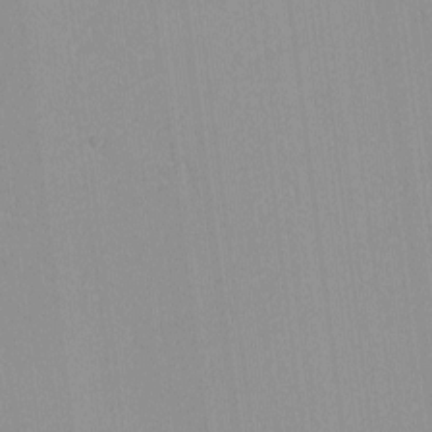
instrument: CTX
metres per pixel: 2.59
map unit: lHvf
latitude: -13.5021
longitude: -103.1025
